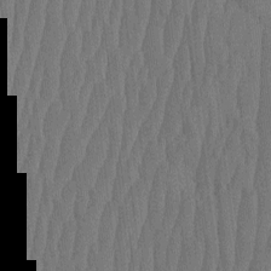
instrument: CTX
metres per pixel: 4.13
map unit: HNhu
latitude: -2.8219
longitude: 14.2173
